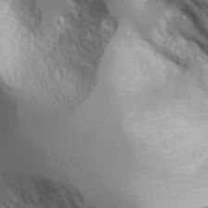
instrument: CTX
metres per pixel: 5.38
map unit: Aa
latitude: 25.3670
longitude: -127.0081
